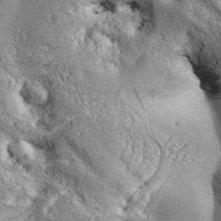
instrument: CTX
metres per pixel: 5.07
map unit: Aa
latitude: 34.1011
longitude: -134.8191
